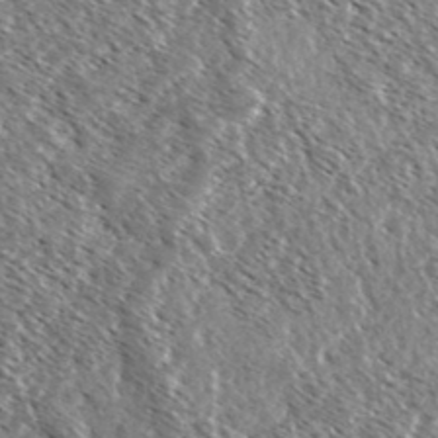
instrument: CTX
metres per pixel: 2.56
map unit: Ave
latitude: 37.2159
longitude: -109.8394
